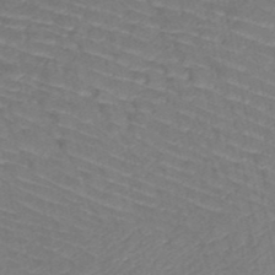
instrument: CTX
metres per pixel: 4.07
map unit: HNb
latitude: -50.0850
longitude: -51.6693
